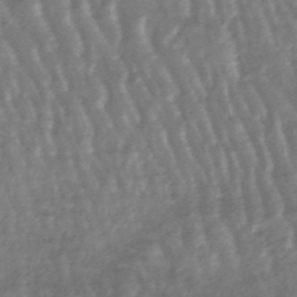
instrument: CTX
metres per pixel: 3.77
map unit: lHb
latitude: -47.7666
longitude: 78.7652
